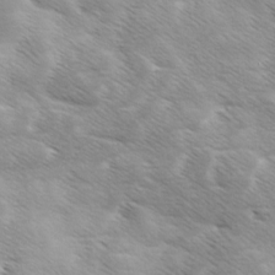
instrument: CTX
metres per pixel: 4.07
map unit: Ave
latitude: 11.2159
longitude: -106.4601
